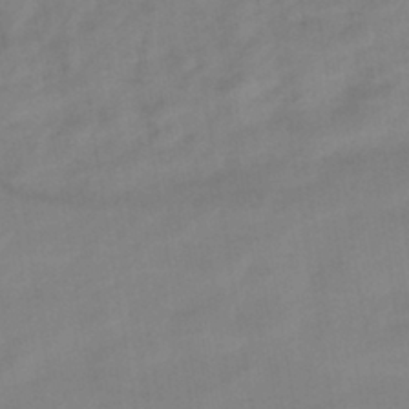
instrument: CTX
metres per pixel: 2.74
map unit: HNhu
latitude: -42.2550
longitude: 101.8989
